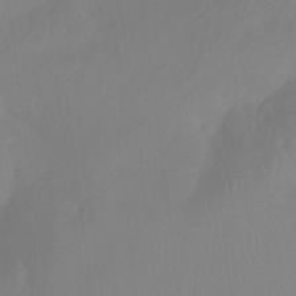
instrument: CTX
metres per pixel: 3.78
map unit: Ht
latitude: -13.2754
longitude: -50.6490
